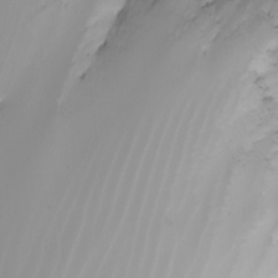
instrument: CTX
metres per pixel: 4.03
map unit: Nhu
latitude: -6.7463
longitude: -83.9339
